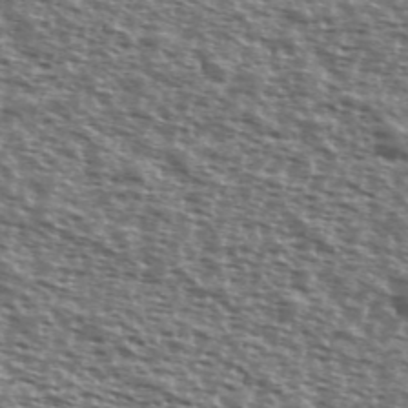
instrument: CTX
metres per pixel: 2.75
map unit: Ave
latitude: 39.0080
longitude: -111.6316
